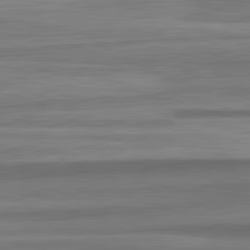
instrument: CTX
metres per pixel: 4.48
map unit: lApd
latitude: 82.7813
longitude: 178.1417
